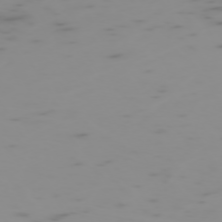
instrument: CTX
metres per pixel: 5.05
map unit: Hpe
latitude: -73.8611
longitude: 6.6896
